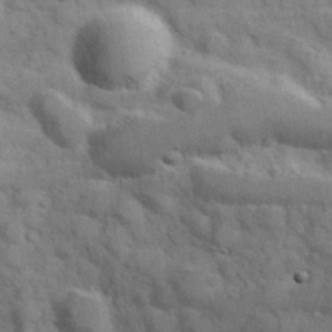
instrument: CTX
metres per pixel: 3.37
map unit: Hve
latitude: 31.8584
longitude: 151.3888
